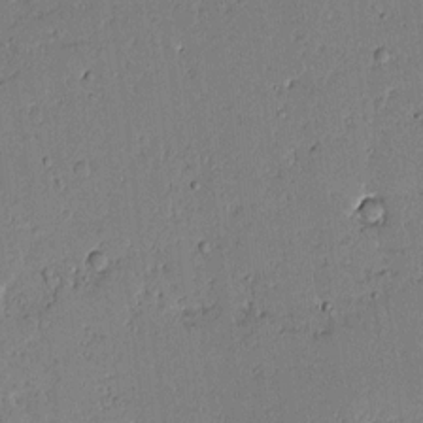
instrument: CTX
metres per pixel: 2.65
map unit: Aa
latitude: 11.1025
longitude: -128.8002
